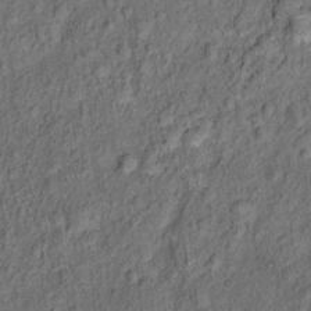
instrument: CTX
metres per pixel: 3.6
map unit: Ht
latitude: 10.2901
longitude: -39.8016
